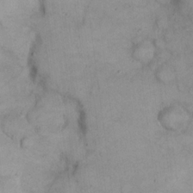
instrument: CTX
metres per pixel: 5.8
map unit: eHh
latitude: 21.3860
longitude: -59.8583
